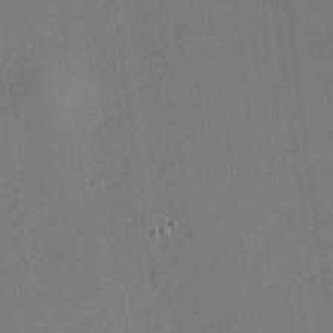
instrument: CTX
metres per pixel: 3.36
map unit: lHvf
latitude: 25.8583
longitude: 141.3510
